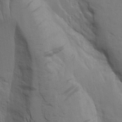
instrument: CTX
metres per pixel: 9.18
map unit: Aa
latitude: 15.8395
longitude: -147.2537
